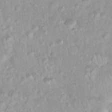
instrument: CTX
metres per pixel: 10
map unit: Nhu
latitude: 26.9136
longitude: -63.4427
